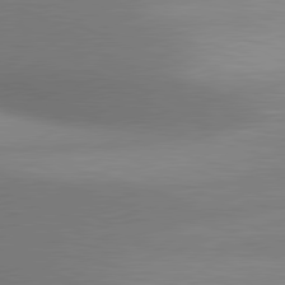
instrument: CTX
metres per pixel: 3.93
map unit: lApd
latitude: 80.7246
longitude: 131.4832
